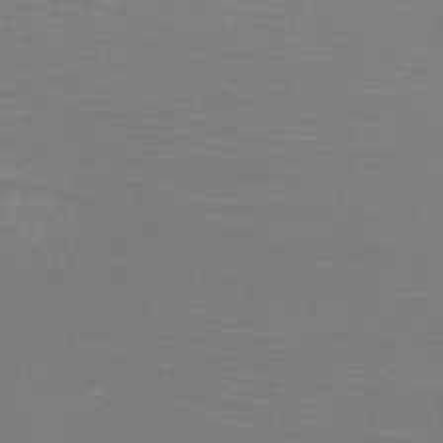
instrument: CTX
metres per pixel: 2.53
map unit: HNb
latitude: -50.7841
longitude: -43.8206
